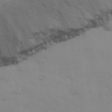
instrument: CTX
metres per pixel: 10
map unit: Ave
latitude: 13.7072
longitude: -102.9702
